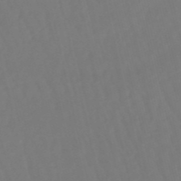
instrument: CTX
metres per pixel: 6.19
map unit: eHb
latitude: -49.8612
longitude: 76.5007
